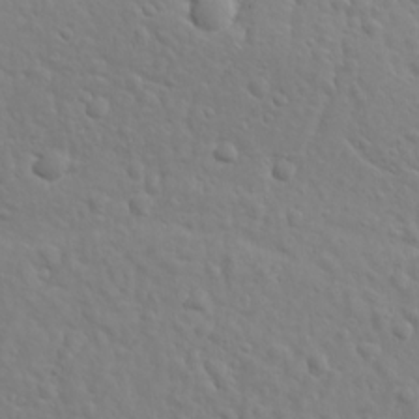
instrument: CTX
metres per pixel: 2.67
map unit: Ave
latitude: 18.5923
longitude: -133.4049
